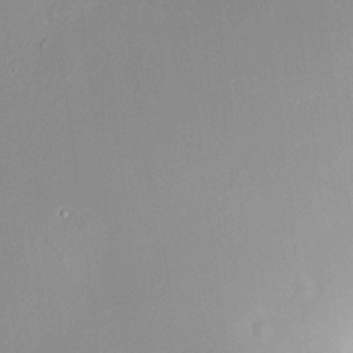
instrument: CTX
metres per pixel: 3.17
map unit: HNhu
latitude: 7.0647
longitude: 4.8030
